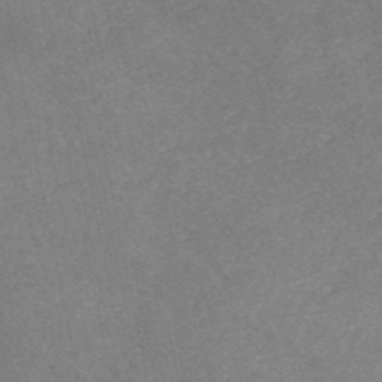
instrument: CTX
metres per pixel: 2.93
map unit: eHh
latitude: -51.9556
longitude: -24.9702
